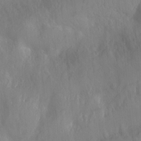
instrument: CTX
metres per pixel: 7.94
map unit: Hto
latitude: -3.2186
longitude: -34.4790
